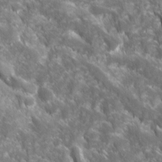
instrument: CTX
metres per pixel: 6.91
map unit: Ave
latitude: 16.4223
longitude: -131.2915
